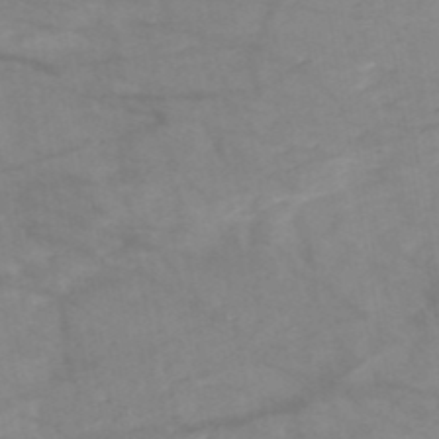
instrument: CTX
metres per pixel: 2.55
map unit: HNb
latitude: -50.5007
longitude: -40.0255
